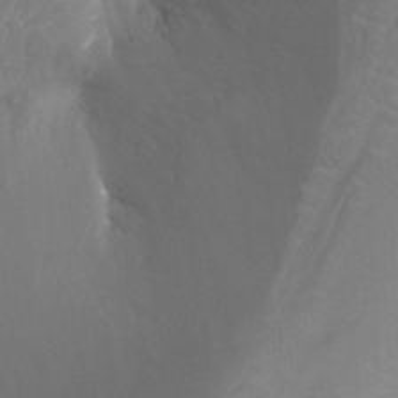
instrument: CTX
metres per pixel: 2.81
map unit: Nhu
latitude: -13.6722
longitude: -64.0255
